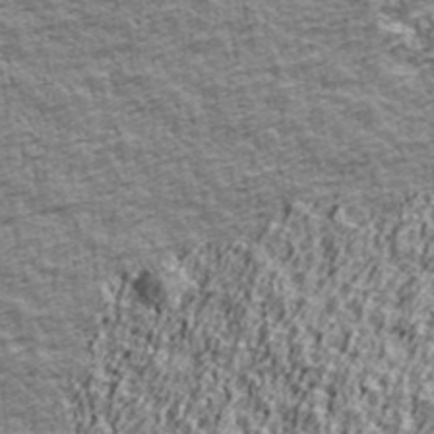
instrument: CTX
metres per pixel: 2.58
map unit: Ave
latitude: 42.3089
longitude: -111.9906
